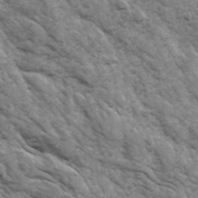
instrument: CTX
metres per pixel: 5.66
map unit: Ave
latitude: 17.1214
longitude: -131.8584
